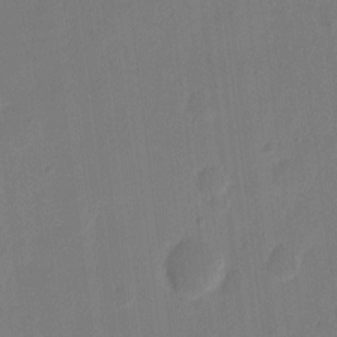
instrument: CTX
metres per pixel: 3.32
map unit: eHh
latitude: 9.3671
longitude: -67.9906
